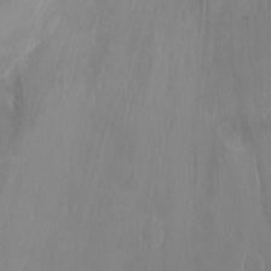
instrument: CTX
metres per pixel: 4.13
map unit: Ht
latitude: -10.8975
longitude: -33.9528
